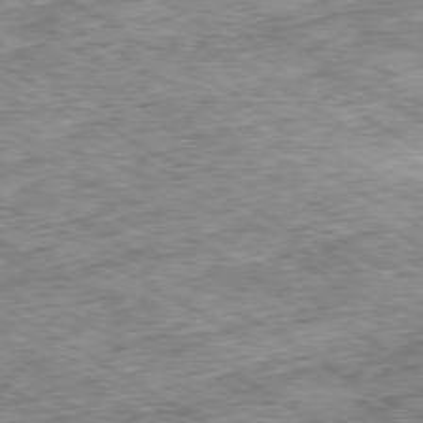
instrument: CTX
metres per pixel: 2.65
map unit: Ap
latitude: -80.0661
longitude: -48.8191
